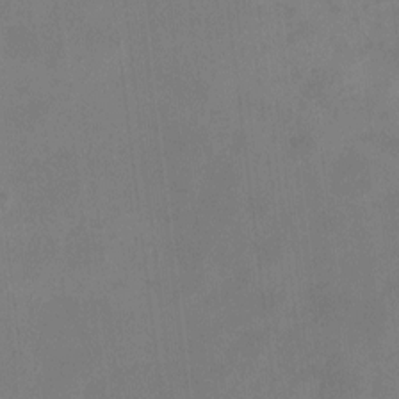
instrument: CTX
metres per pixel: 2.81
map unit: HNhu
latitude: 6.3845
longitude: 8.2172
